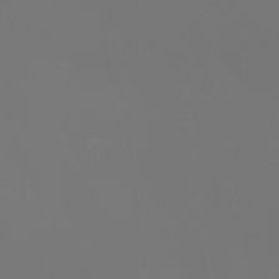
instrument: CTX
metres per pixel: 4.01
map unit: eHh
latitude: -2.0472
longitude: -75.8583
